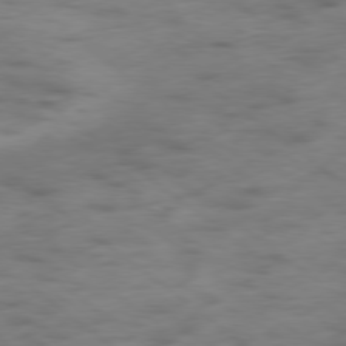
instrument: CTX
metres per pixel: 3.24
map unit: Hpe
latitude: -79.1242
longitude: -22.7624
